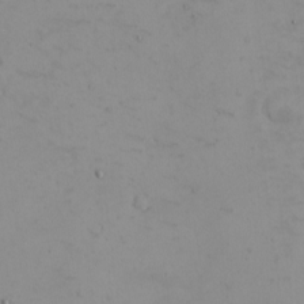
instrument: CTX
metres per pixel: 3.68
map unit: eHh
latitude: -5.2376
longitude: -80.6868
